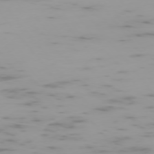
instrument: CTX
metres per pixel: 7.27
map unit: Ap
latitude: -75.7667
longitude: -67.0458
